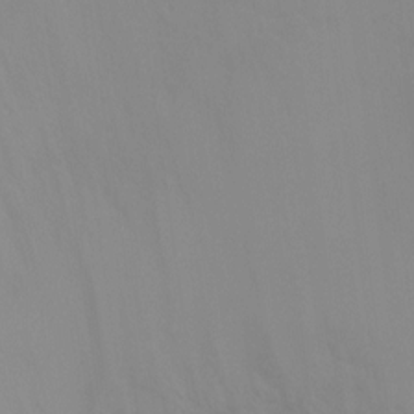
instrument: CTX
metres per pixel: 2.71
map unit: Ht
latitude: 3.9150
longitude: -28.7435
